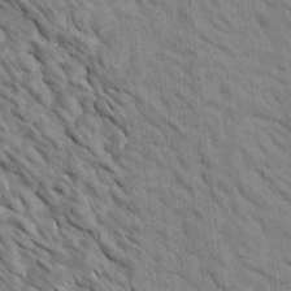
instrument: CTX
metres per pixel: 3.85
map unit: Htu
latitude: 1.4804
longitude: 143.1998
